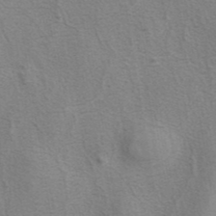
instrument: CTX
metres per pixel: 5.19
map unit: eAb
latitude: 41.0836
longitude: 106.0661
